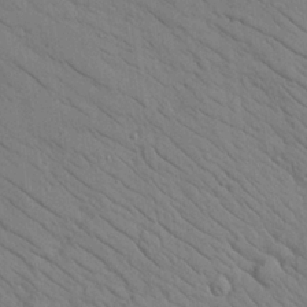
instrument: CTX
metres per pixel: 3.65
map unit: Nhu
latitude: 24.2333
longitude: -74.4034
